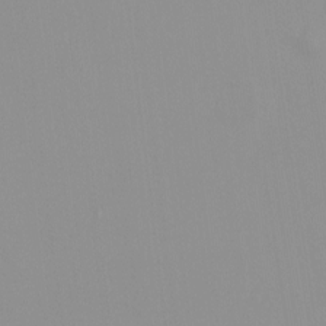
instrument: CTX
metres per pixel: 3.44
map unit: HNhu
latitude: -0.3496
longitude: -6.2711
